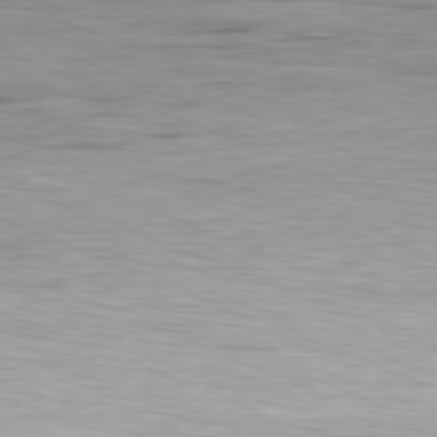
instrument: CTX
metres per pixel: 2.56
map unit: Ap
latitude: -81.4455
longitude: -79.9339
